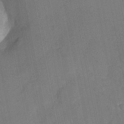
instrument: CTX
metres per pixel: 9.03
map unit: Nhu
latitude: -28.2173
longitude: -64.4601
